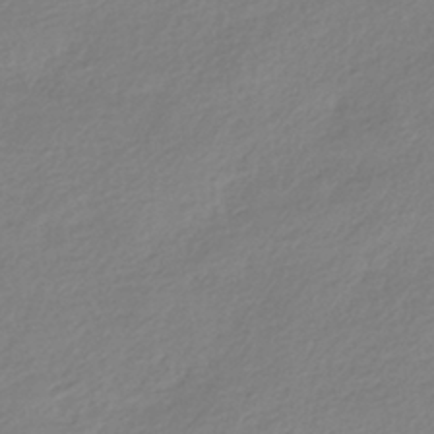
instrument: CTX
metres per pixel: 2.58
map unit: HNhu
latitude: -40.7652
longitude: 93.8611
